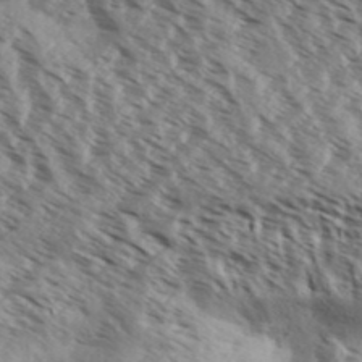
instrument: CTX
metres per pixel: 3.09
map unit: Aa
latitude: 32.7624
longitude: -139.3293
